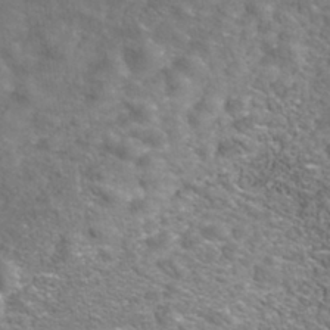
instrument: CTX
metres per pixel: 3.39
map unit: Nhe
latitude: -41.1431
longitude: -100.1956
